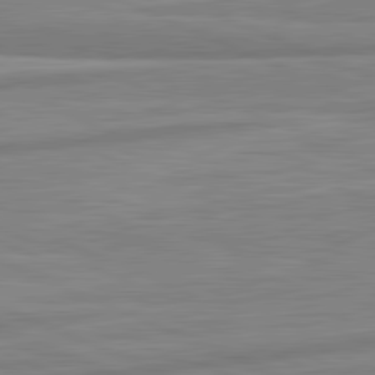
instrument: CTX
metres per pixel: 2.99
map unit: lApd
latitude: 81.6694
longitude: -175.7450
